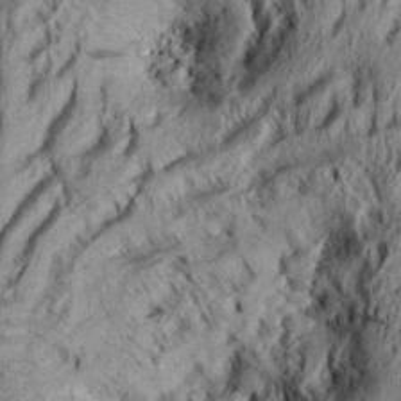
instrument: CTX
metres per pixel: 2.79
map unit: Aa
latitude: 33.8205
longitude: -137.0270
